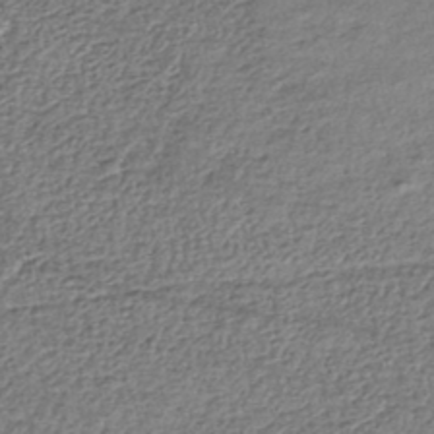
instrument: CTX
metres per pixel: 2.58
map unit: HNhu
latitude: -44.3306
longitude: 106.0850
